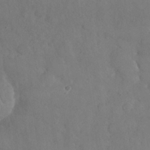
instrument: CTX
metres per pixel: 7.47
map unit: Nhu
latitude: 27.5182
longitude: -65.9528
